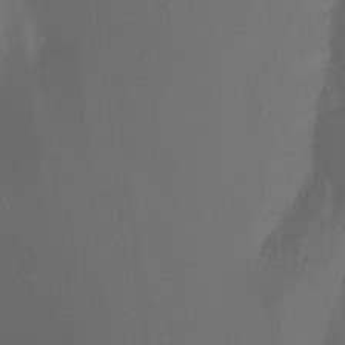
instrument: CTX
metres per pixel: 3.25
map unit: Nhu
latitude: -13.0864
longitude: -60.3845
